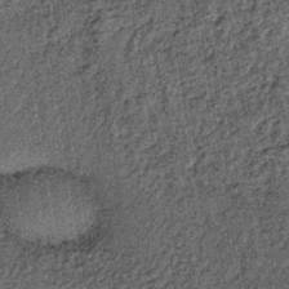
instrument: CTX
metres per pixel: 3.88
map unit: lHb
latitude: -39.8233
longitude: 64.3684
